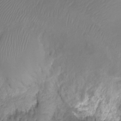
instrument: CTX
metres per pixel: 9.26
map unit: Ht
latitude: -10.2551
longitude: -35.9528
